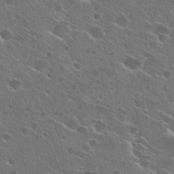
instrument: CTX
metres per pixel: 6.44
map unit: Hto
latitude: 26.1956
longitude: -45.1781
